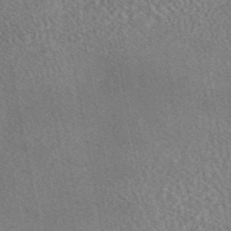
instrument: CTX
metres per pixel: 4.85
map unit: eAb
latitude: 44.4034
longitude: 124.8786
